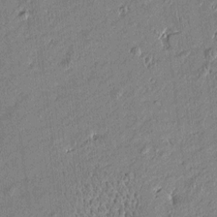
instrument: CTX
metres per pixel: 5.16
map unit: Htu
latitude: -6.4818
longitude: 176.6896
